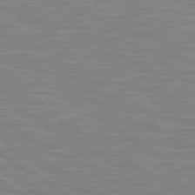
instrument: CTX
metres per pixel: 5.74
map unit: Hpe
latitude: 79.3104
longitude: -127.8017
